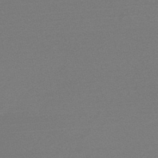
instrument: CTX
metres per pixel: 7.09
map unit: HNb
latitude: -50.2173
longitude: -43.0081
